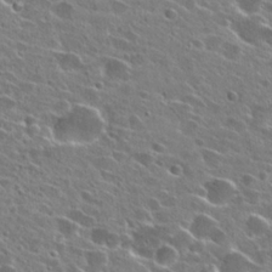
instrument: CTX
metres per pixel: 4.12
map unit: Hto
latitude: 25.1592
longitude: -43.4615
